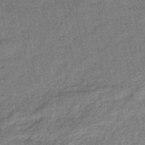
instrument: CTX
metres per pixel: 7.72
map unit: eHb
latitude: -44.6896
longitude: 86.8408
